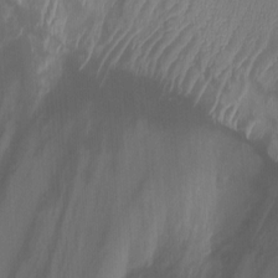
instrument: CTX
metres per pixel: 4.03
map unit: Nhu
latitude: -12.5763
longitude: -65.6505
